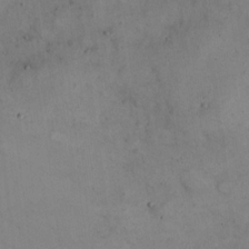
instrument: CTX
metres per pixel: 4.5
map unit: eHh
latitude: 21.1026
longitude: -61.4237
